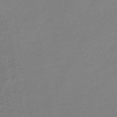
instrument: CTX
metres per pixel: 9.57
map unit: HNb
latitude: -46.4818
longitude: -35.7638
